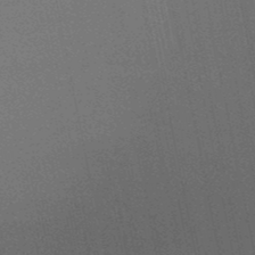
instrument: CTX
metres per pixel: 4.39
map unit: lHb
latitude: -48.8408
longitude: 68.9163
